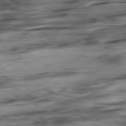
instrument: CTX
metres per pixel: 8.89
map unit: Hpe
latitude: -78.8408
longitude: -18.7624
